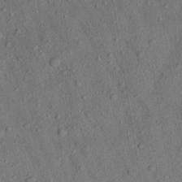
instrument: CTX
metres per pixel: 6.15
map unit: Aa
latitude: 23.1592
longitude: -142.9703
